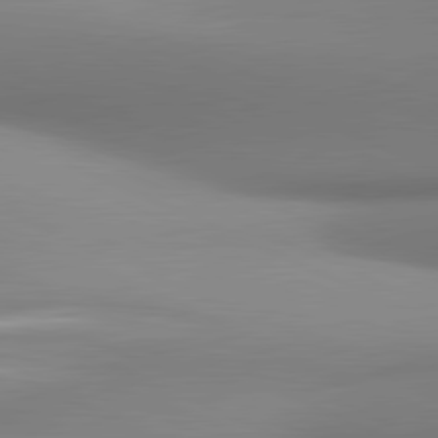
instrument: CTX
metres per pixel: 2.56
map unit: lApd
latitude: 81.2348
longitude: 143.1998
